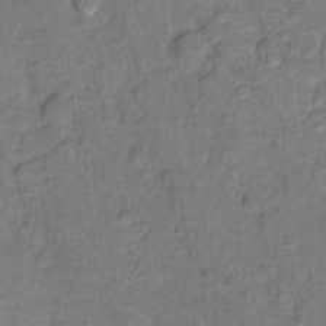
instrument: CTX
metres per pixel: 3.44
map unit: Ht
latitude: 8.5357
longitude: -37.9906
